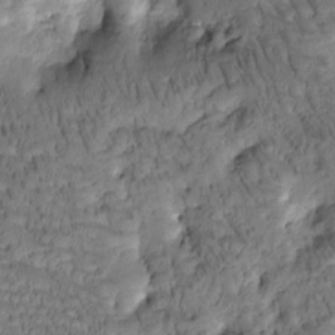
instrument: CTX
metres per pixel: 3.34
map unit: Htu
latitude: -3.7666
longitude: 173.3321
